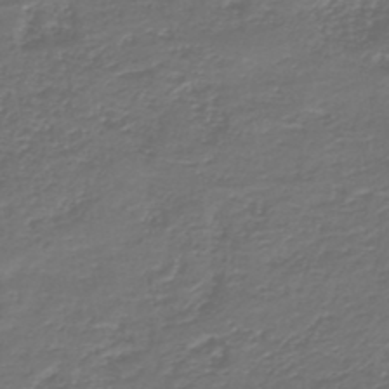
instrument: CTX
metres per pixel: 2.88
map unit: HNb
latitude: -43.5777
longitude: 50.2739
